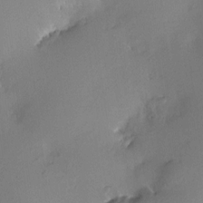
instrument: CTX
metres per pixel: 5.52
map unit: HNhu
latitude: 7.5371
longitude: -0.2333
